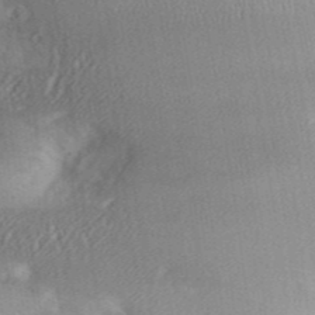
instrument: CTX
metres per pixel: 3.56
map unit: Aa
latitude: 33.0081
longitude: -142.2712
